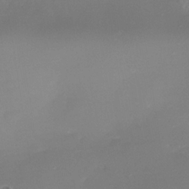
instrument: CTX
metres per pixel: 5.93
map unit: Nhe
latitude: -36.1605
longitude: -117.6505
